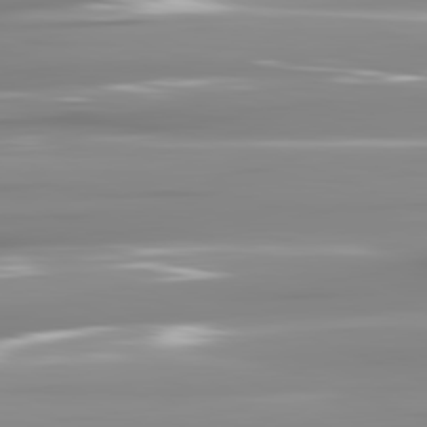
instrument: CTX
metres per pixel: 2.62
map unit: lApd
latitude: 81.7450
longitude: -139.0458
